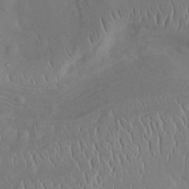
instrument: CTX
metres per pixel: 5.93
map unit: Htu
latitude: 2.5923
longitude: 148.3118
